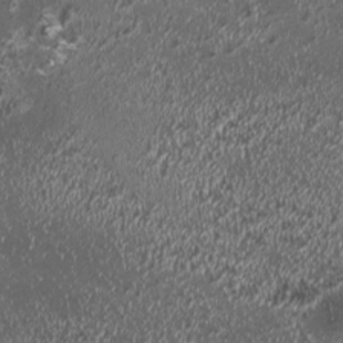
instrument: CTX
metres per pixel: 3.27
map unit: HNhu
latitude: -0.0661
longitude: 1.0865
